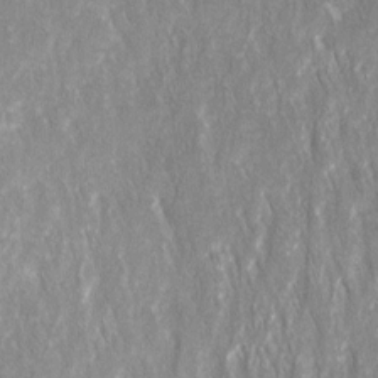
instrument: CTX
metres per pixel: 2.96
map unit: Ave
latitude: 15.1781
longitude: -134.6301
